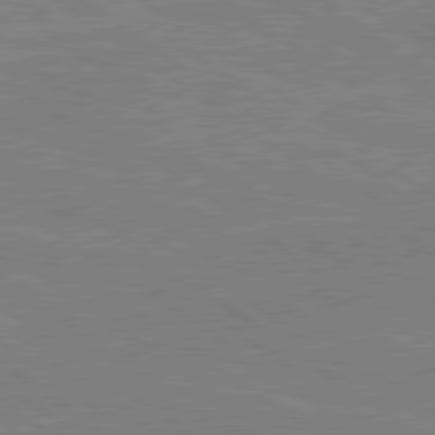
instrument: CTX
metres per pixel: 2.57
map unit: lApd
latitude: 79.5371
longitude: 166.6141
